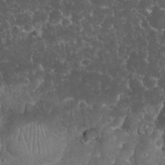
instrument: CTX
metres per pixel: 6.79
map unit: eHh
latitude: 33.0081
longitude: -64.5357
